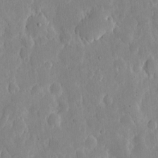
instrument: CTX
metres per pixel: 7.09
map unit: eHh
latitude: 5.7639
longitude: -70.2711
